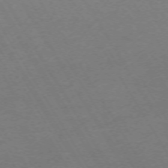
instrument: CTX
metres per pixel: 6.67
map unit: Hpe
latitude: -72.5574
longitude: 9.6722
